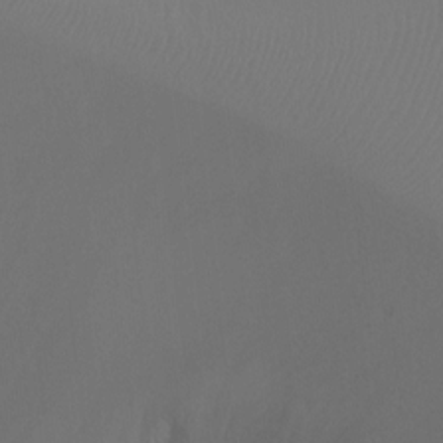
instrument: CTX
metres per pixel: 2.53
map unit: Ht
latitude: -9.8044
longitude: -33.0081
